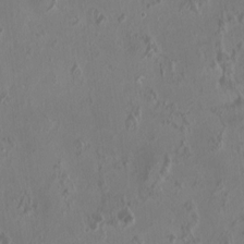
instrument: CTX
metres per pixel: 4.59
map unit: HNhu
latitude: 4.0633
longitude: -3.6694
